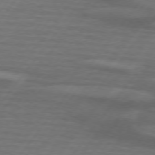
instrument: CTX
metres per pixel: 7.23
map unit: lApd
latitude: 74.3845
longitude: -78.5168
